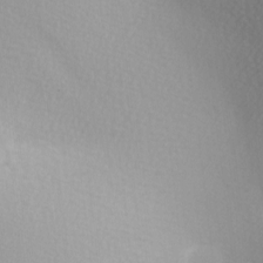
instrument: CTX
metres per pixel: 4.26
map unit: lAa
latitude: -5.2565
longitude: -122.0822
